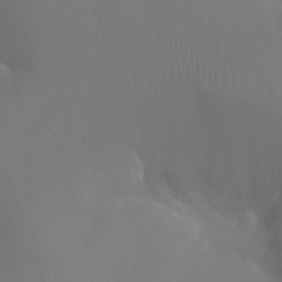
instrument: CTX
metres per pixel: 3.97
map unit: Ht
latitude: -11.2565
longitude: -44.9513
